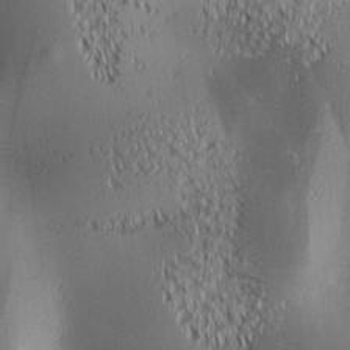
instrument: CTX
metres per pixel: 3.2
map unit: lAa
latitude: 1.0458
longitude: -116.0444
